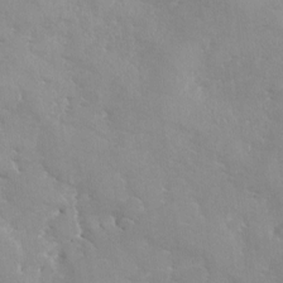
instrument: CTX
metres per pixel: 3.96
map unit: Ave
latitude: -8.9731
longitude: -117.4426
